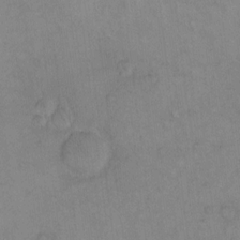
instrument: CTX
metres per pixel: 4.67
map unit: Hto
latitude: 11.1214
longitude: -58.9892
